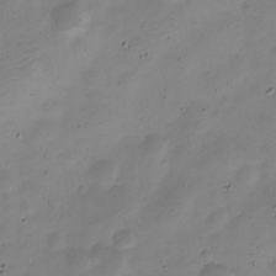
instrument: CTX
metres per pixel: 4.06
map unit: Nve
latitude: -22.4440
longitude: 105.8800
